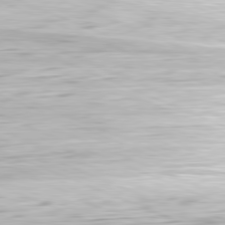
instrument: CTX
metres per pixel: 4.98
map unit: Ap
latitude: -81.6911
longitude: -70.5546
